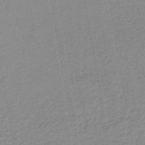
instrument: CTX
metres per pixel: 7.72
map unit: lHb
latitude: -41.8044
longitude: 73.9556
